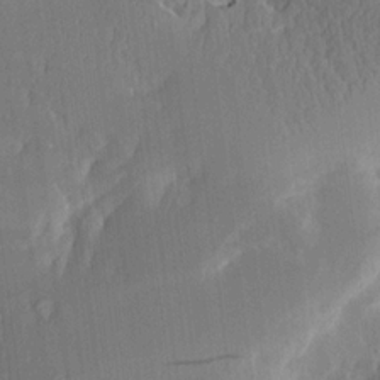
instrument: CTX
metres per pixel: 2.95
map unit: Aa
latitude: 15.3104
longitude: -147.9906
